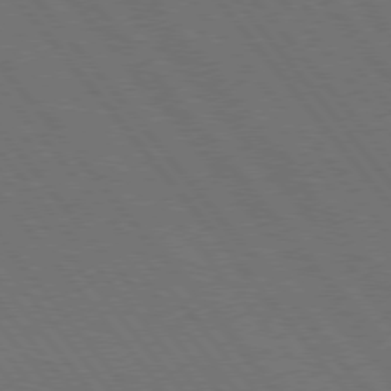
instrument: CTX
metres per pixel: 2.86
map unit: Hpe
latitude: 75.6316
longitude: -138.1767
